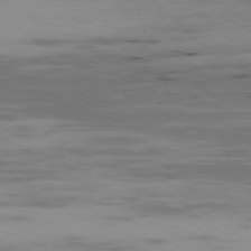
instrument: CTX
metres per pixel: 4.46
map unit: Ap
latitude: -79.7477
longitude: -101.7450
